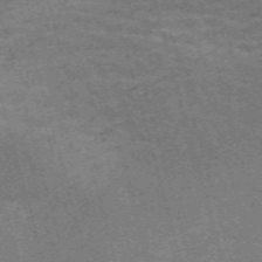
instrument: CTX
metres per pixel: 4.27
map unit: Nve
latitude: -59.6910
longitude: 63.8800
